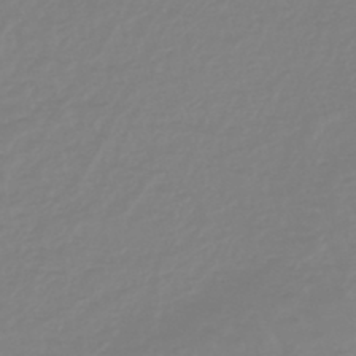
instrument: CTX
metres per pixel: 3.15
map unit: eHb
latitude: -45.7478
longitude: 82.5574
